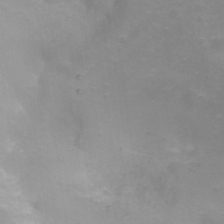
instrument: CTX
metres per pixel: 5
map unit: Nhu
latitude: 23.1403
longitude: -61.8016
